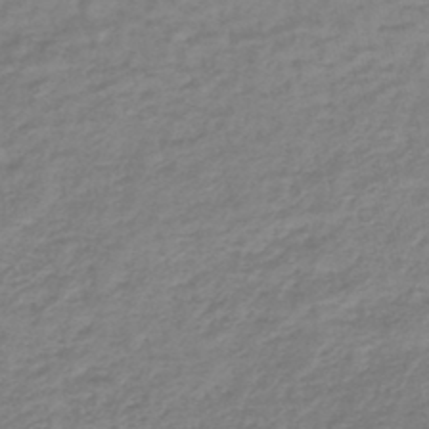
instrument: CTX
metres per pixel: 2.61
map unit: lHb
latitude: -41.3509
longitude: 70.8408
